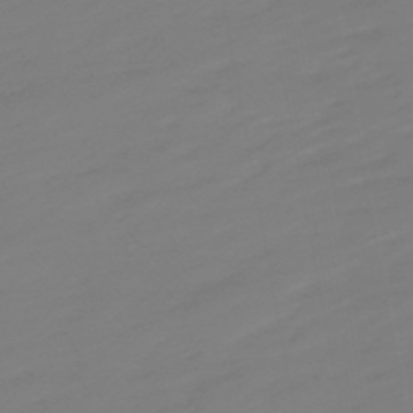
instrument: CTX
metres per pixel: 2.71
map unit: lHb
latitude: -49.8423
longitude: 82.2739
